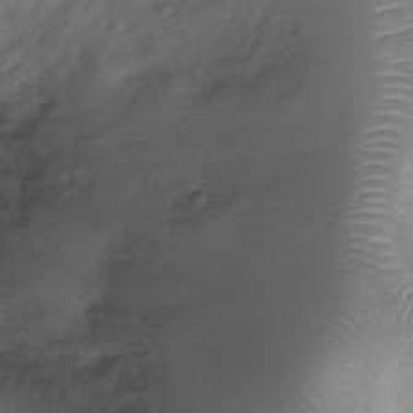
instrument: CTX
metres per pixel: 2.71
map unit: Ht
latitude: -6.4629
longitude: -19.8961
